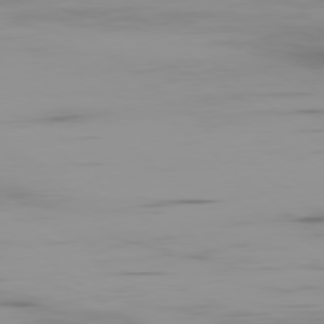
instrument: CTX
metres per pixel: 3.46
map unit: Ap
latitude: -79.2376
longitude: -71.4993
